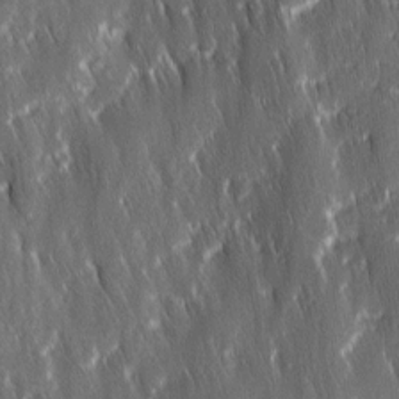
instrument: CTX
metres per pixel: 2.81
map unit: Ave
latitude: 9.5749
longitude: -104.9325
